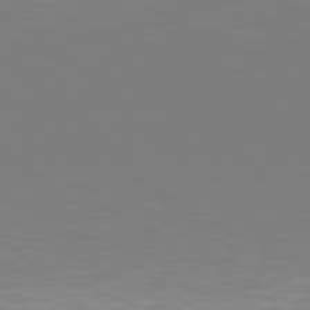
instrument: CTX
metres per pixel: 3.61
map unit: Hpe
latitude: 78.4034
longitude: -167.3859
